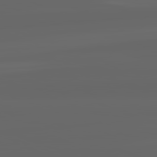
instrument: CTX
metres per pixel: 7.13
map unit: lApd
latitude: 82.3278
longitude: -169.4049
